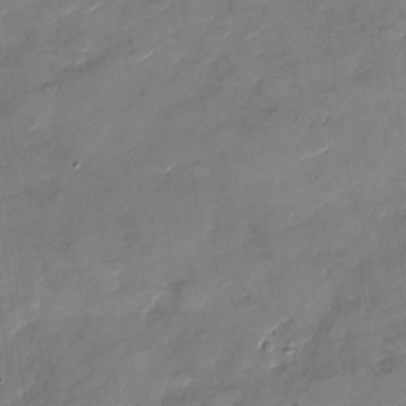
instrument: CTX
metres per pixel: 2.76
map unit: Nhu
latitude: -29.1431
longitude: -73.4238
